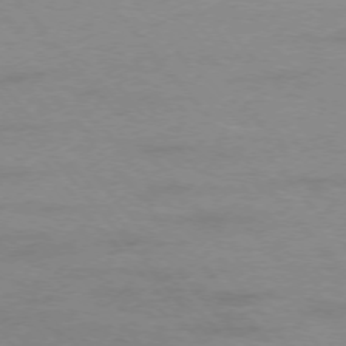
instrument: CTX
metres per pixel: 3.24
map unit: Ap
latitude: -76.1417
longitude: -81.7639
